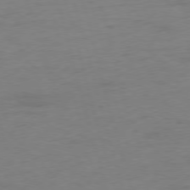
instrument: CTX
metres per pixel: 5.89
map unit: Ap
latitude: -76.2928
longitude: -73.4427
